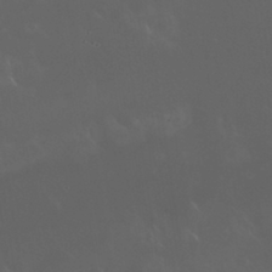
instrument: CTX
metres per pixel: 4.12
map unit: Nhu
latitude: 30.1011
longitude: -58.4034
